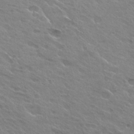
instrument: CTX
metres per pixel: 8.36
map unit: Hto
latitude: 25.4615
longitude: -37.6316
